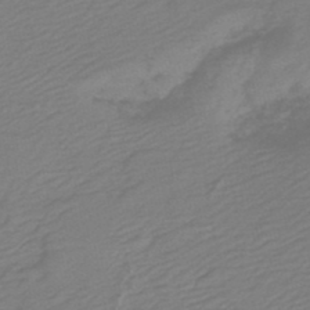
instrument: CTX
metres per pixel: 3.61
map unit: HNb
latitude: -47.8989
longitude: 60.2928
